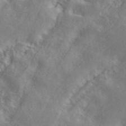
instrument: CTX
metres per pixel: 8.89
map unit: ANa
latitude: 42.1578
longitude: 50.9541
